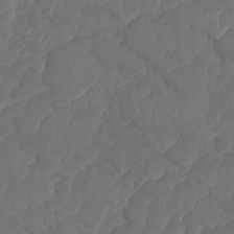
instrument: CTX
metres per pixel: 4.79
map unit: HNhu
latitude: -25.1998
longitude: 49.7100
